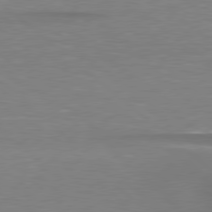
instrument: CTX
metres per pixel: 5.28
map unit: lApd
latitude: 78.9892
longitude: -88.6491
